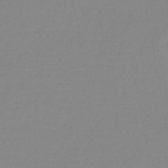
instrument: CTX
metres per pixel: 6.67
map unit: lHb
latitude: -40.6329
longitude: 65.0298
